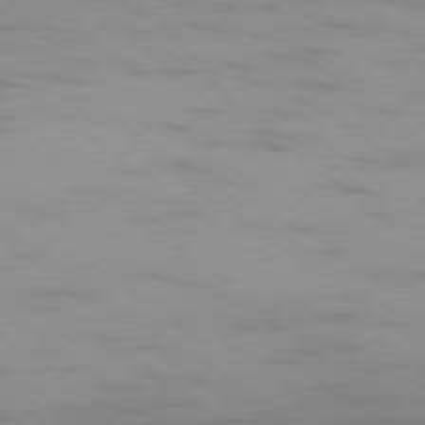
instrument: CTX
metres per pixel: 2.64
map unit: Ap
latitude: -79.3509
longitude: -99.9906
